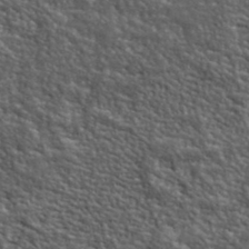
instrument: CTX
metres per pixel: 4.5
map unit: ANa
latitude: 40.2900
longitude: -89.1970
